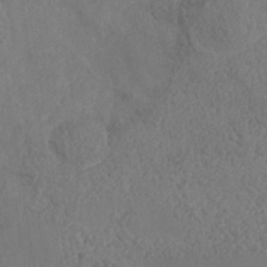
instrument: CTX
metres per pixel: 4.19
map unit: Nhe
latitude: -37.0486
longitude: 139.3510
